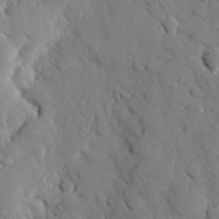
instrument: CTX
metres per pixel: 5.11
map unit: eHh
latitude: 26.8380
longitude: -78.8002
